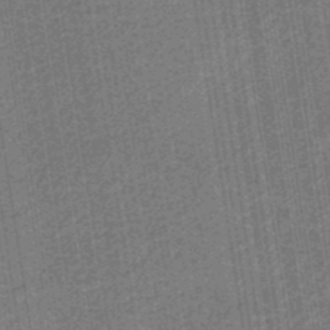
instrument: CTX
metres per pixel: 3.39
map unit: eHb
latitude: -30.3684
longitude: 70.3495
